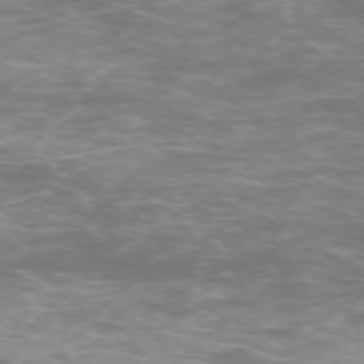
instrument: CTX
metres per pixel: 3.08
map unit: Ap
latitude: -75.4644
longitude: -77.0080
